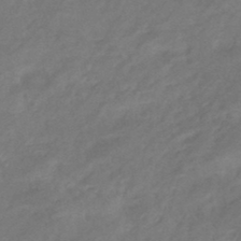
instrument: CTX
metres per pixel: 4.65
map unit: eHb
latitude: -42.8030
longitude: 84.4062
